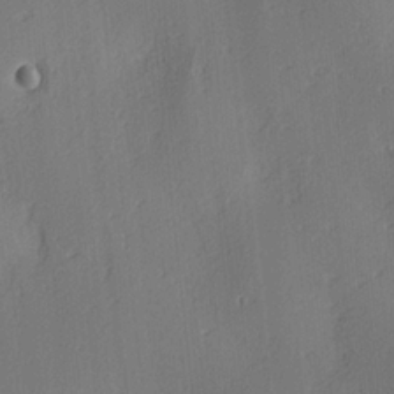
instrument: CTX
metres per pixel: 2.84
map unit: lAa
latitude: 3.9528
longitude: -112.0633
